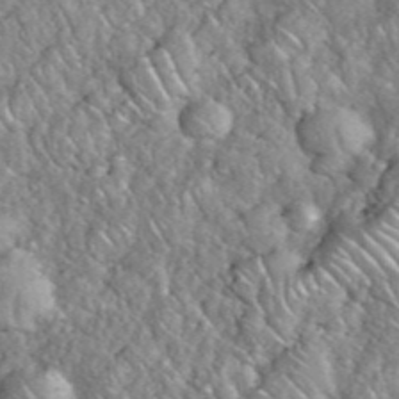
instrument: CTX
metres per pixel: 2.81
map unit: eHh
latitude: 38.6868
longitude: -59.2159
